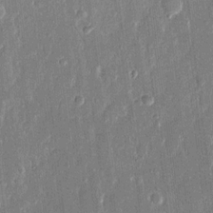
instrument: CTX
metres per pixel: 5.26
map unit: eHh
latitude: 14.1389
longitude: -70.4790
